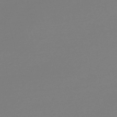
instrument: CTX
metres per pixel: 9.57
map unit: Nve
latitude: -56.7841
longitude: 62.3306
